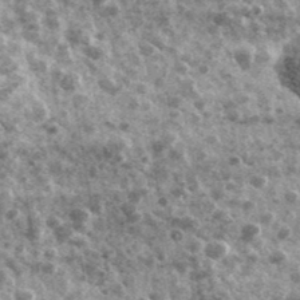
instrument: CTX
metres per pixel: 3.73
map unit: Ave
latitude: 40.1578
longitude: -106.1767
